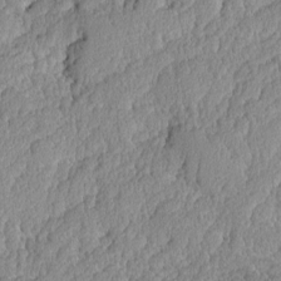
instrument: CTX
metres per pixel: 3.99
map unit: Ave
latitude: -8.8786
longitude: -116.4223
